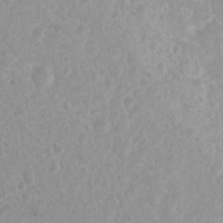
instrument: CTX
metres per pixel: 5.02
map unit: Nhu
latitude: 7.7450
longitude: -21.3670
